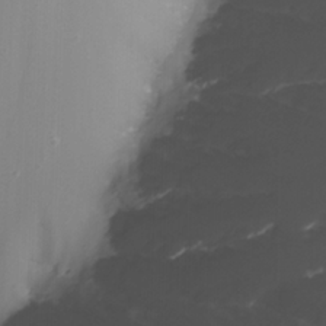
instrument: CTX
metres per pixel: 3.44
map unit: Nhu
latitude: -8.4251
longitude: -82.1388
